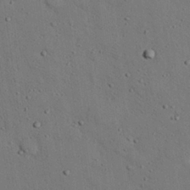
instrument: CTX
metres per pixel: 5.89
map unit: eHh
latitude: 25.6127
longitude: -77.6316
